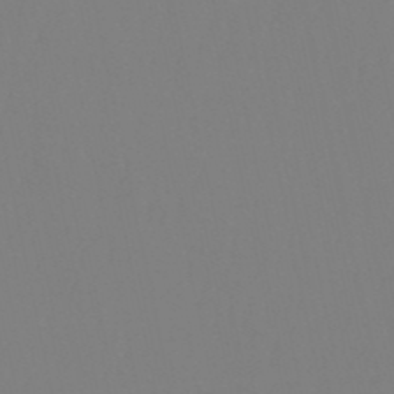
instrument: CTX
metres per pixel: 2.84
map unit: eHb
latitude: -50.6707
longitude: 73.5588
